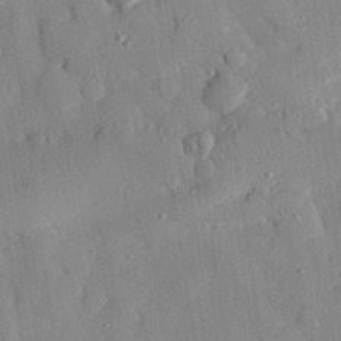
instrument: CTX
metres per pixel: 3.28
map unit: eHh
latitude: 28.1389
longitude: -77.7827
